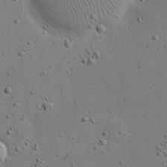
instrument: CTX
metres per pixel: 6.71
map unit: eHh
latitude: 19.0647
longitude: -71.6316
